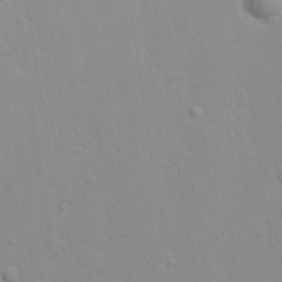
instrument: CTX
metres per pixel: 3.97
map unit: Nhu
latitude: 20.7247
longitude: -73.4049
